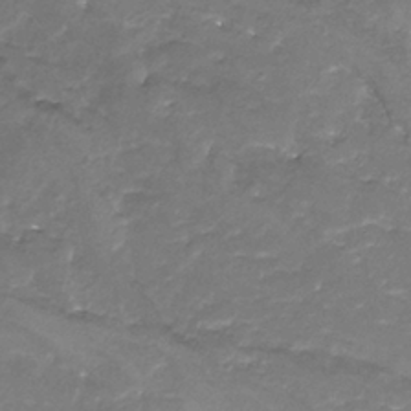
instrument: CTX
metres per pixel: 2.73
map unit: Nhu
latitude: -13.4077
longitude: -69.8961
